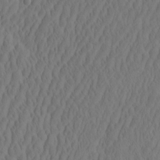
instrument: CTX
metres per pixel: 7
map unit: eHh
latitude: -2.3684
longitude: 15.9178
